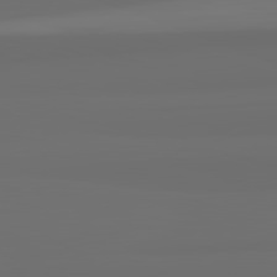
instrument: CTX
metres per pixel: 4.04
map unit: lApd
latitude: 82.8191
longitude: 163.6533
